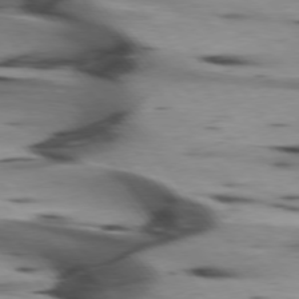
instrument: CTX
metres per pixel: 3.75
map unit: lApd
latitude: 75.6883
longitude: -65.1970
